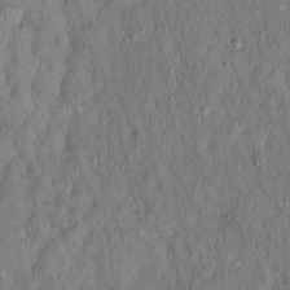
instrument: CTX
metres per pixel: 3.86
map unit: Hto
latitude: 15.8206
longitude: -58.9514
